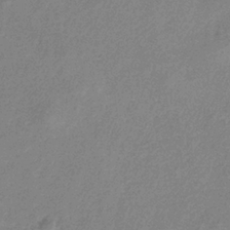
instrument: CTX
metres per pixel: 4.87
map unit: HNb
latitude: -34.0094
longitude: 55.7478
